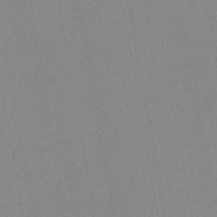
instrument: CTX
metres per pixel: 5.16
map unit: lHb
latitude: -44.2362
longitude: 63.4265
